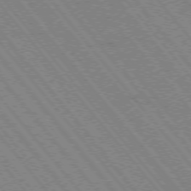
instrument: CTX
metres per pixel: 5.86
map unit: Hpe
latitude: -75.8990
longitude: -13.6505
